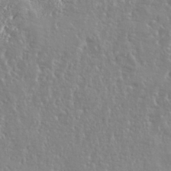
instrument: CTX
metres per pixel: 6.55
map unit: eHh
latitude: 34.7246
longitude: -134.6490
